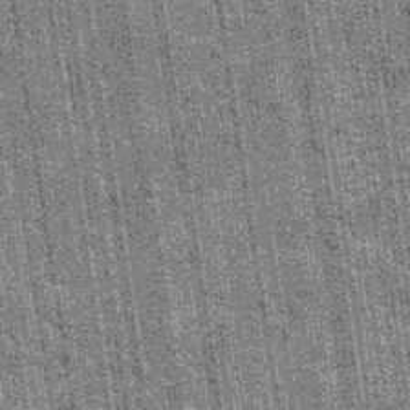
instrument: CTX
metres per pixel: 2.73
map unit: Hto
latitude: 34.7057
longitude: -52.1389
